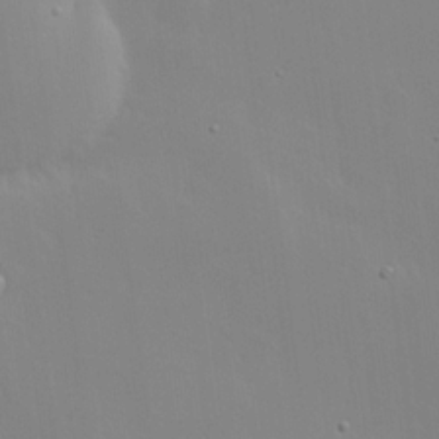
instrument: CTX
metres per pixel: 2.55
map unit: Hve
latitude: 17.6127
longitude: 150.0661
